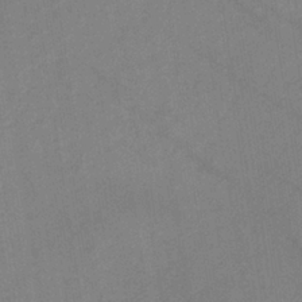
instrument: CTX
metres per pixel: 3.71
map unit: lHb
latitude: -35.4076
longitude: 67.2754
